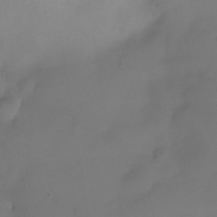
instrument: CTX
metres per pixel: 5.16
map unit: Nhe
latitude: -35.0297
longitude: -131.0648
